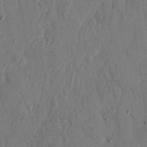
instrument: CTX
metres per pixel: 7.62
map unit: eHh
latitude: 26.0444
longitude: -76.8569
